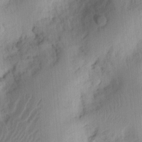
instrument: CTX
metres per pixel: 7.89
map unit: Ht
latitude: 9.3482
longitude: -74.8569
